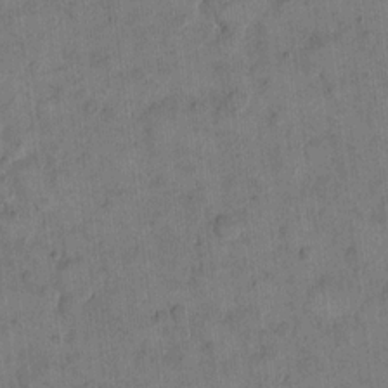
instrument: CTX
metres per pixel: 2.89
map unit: eHh
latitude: 14.4034
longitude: -66.5545
